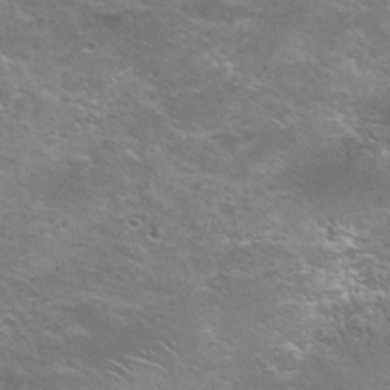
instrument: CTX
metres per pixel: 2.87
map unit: Nhu
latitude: 26.4034
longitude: -50.0633
